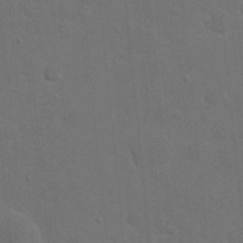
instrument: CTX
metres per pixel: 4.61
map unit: eHh
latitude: 19.4993
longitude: -64.3845
